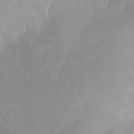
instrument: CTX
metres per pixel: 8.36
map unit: Ht
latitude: -15.1054
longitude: -53.6883
